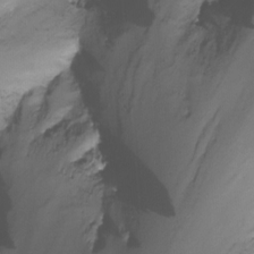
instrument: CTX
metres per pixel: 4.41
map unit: Nhu
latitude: -14.8975
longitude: -53.6127
